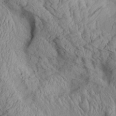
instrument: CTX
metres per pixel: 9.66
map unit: Aa
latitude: 26.8191
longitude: -133.3860
